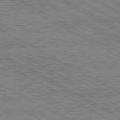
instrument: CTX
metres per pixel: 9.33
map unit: lApd
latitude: 80.3845
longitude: -127.2159
